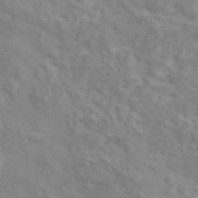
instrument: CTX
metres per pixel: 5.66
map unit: ANa
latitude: 45.4048
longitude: 25.7477
